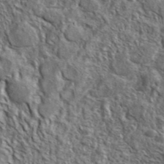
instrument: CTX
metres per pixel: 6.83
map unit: ANa
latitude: 42.6491
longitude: -88.9892
